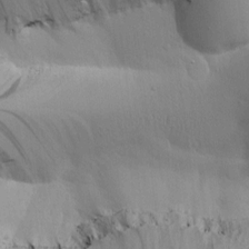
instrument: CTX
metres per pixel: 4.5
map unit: Htu
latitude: -0.3685
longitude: 174.1983
